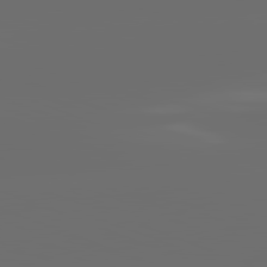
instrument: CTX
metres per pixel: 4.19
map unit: lApd
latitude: 82.0255
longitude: -165.7261
